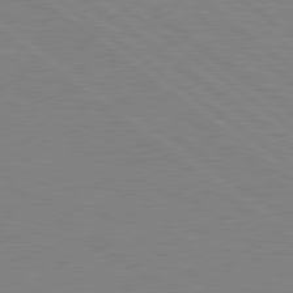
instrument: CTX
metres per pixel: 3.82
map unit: Hpe
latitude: 79.1214
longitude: -124.3089
